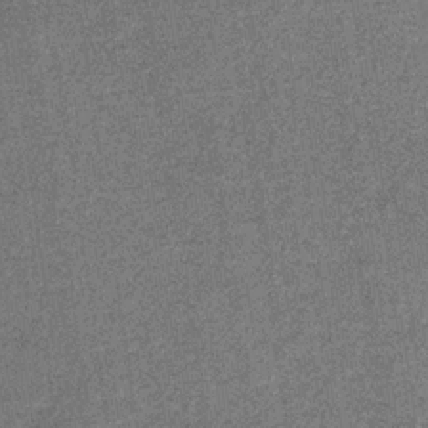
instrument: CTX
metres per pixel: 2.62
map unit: eHb
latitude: -31.3132
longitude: 67.9178
